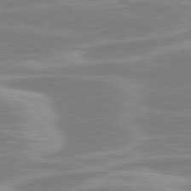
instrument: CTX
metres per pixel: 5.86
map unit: lApd
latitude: 80.5735
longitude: -172.7246
